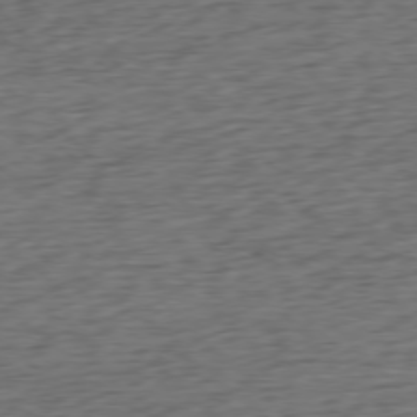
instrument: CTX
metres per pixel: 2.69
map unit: Ap
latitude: -77.8800
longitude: -72.2901
